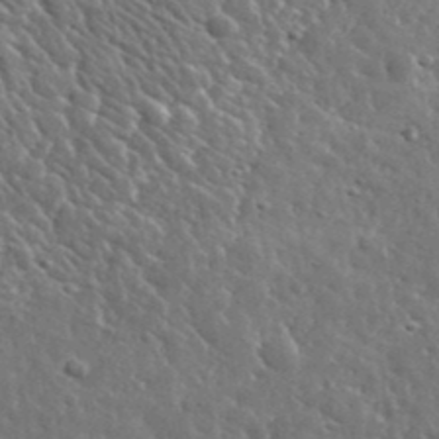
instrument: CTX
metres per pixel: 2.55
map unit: lHvf
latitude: 36.4790
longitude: -88.3657
